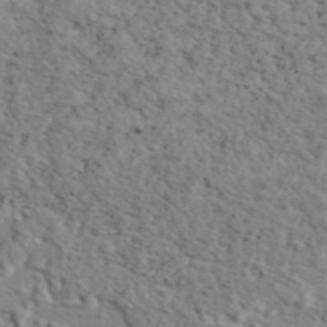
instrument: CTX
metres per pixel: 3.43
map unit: eAb
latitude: 43.4427
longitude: 114.0850
